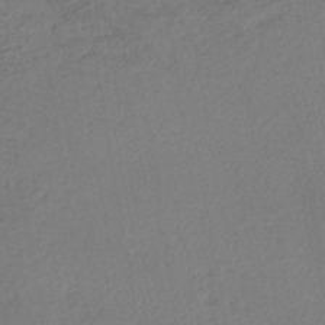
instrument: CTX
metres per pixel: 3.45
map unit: lHb
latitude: -41.0864
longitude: 73.1053
